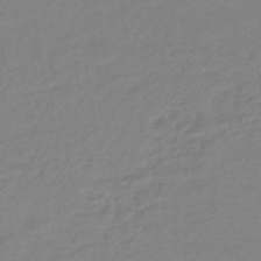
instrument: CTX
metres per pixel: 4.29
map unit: HNhu
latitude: -45.4265
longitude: 90.0661
